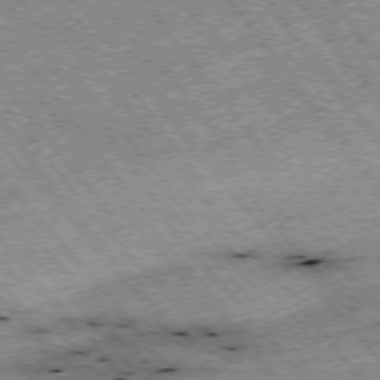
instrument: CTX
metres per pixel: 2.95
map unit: Hpe
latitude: -75.8423
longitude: -21.1970
